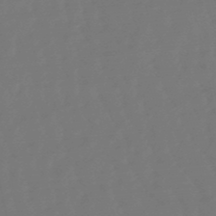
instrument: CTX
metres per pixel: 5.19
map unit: eHb
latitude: -47.3698
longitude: 82.0283
